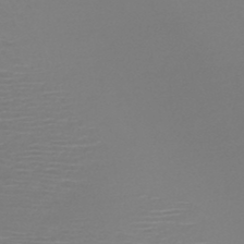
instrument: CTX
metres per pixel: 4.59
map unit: HNb
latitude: -46.5384
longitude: -42.1200
